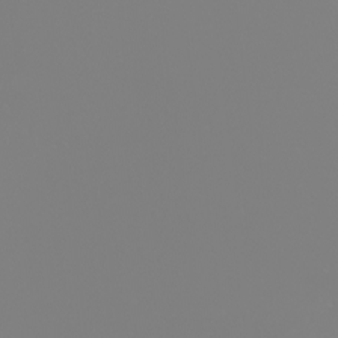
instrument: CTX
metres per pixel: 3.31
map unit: eHh
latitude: -6.2550
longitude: -85.4804
